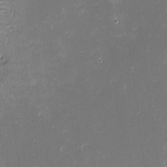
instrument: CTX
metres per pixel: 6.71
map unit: eHh
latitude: -3.1809
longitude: -86.2144
